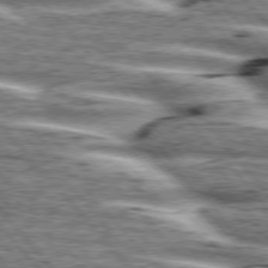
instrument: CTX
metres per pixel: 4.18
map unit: lApd
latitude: 76.3089
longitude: -82.3278
